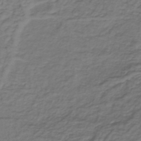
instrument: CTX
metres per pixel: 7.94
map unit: lHb
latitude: -39.0487
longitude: 62.1794
